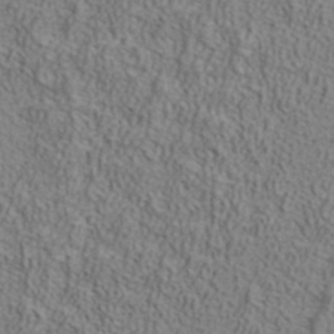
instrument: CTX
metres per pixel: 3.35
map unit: ANa
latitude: 35.6316
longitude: 13.2187
